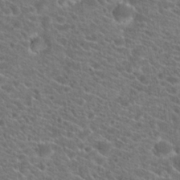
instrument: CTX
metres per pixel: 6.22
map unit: Hto
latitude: 20.7435
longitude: -38.8947
